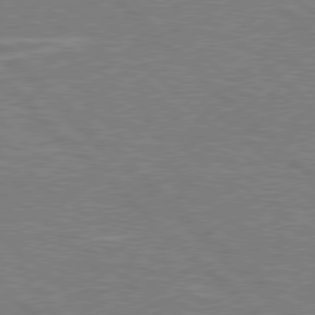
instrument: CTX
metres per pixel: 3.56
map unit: Hpe
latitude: 77.6694
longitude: -151.8016
